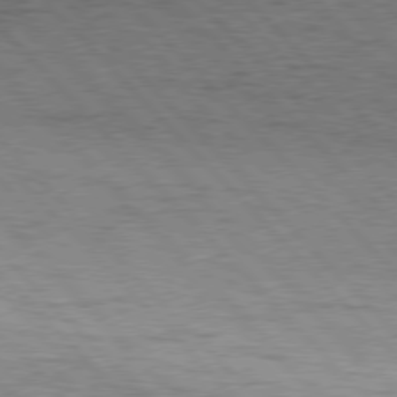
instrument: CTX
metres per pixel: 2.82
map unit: Hpe
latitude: 76.7246
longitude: -165.0647
